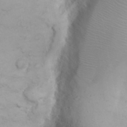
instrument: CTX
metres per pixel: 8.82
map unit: eHh
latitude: 22.8380
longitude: -59.5938
